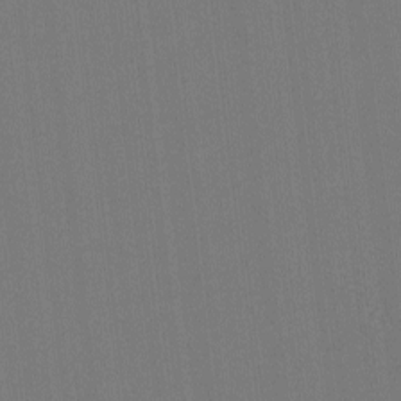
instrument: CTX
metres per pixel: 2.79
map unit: lHvf
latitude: -11.6911
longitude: -103.2537
